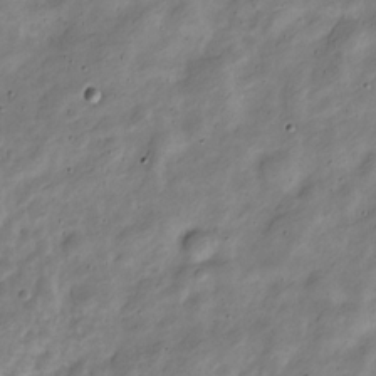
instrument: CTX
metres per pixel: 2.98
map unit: Nve
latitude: -24.5763
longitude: 106.8786
